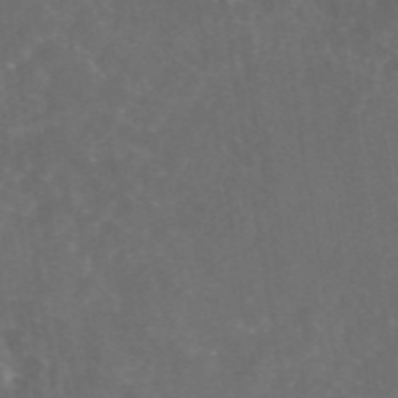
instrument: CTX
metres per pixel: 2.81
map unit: eAb
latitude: 46.6680
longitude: 126.3306
